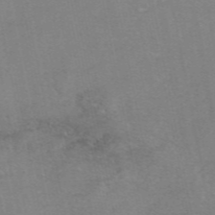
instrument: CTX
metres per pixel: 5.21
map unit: eAb
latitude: 48.0633
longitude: 103.5966
